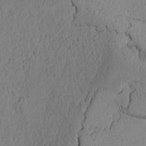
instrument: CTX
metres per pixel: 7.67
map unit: Htu
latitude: -3.4265
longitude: 168.0283
